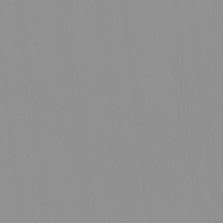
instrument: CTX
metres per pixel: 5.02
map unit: HNhu
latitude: -0.7841
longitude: -5.6505
